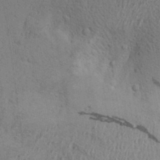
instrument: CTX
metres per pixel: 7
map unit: Aa
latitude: 26.1956
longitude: -148.6679
